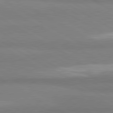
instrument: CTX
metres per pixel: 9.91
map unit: lApd
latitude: 80.8191
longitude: -179.1215
